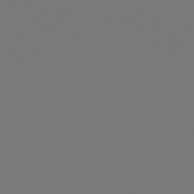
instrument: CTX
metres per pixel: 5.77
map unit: Hpe
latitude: 78.4412
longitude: -137.3482
